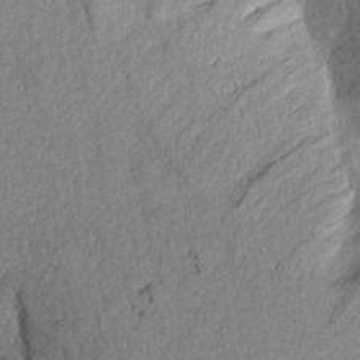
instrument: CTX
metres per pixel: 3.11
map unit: Aa
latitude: 18.6490
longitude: -145.2159
